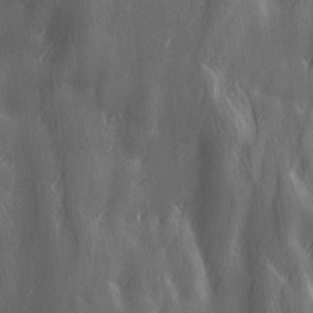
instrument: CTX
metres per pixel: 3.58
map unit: Ave
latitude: 13.0459
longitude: -104.9514
